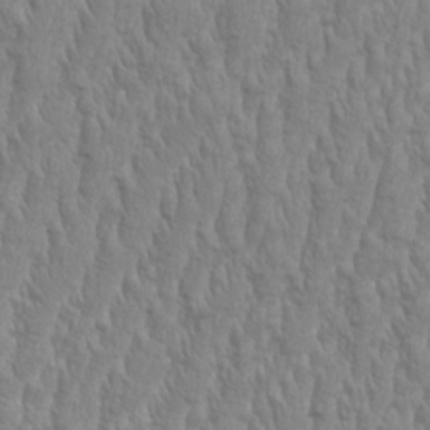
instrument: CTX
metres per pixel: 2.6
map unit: Aa
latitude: 9.2537
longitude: -130.3468
